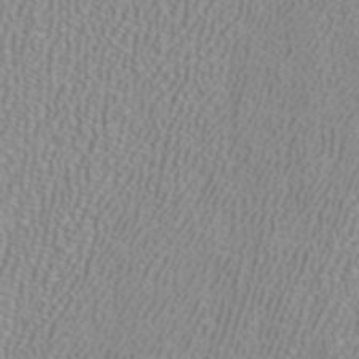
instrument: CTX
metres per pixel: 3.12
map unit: ANa
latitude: 40.0444
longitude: 21.9178
